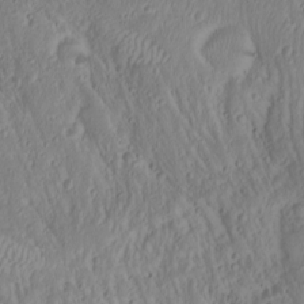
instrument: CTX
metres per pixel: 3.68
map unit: Nhu
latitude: -1.4077
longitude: -74.5546
